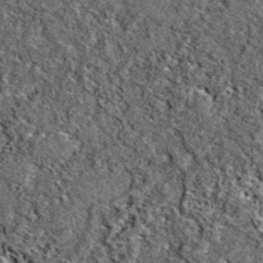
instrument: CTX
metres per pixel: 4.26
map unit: eAb
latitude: 38.6679
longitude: 106.0661
